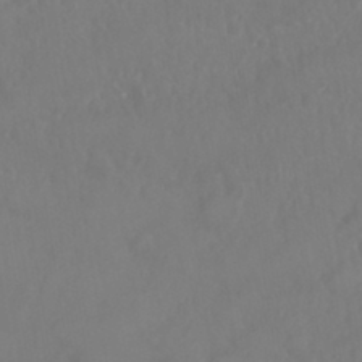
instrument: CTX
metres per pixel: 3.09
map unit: Nhu
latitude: 24.8946
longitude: -62.4601
